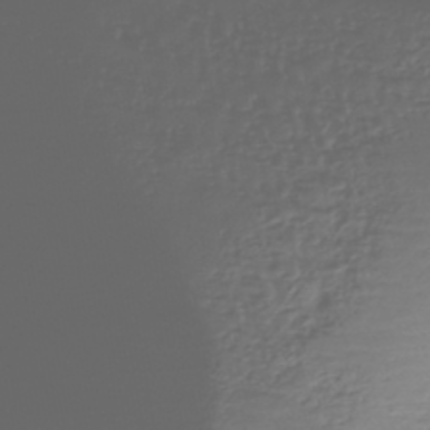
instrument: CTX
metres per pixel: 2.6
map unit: Nhe
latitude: -46.5951
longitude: -172.9324
